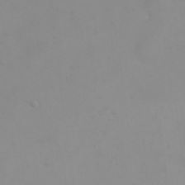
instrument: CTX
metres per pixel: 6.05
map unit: eHh
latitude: 23.8394
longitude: -65.3293
